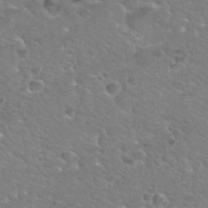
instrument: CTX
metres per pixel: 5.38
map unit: Nhu
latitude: 31.4427
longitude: -50.2333
